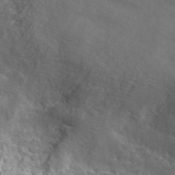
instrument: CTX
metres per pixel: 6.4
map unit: eAb
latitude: 42.4601
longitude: 105.8800
